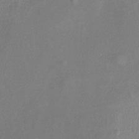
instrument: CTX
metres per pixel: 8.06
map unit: Hto
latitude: -13.4266
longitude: -42.5546
